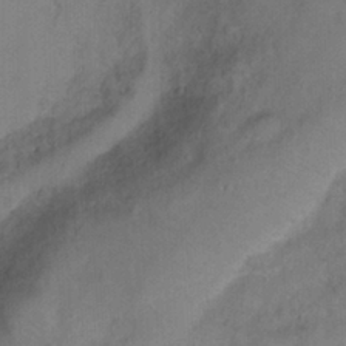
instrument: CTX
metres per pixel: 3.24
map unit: Ht
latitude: 0.9891
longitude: -33.2915
